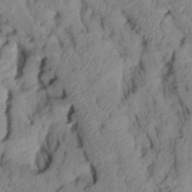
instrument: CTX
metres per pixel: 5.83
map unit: Aa
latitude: 7.3293
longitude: -127.9906
